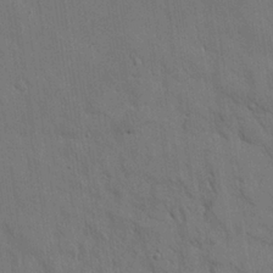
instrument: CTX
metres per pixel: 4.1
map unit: Nhu
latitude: 26.8569
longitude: -73.2159
